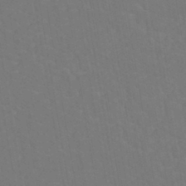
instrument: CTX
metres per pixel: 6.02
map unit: eHh
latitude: -42.7652
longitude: -32.1200
